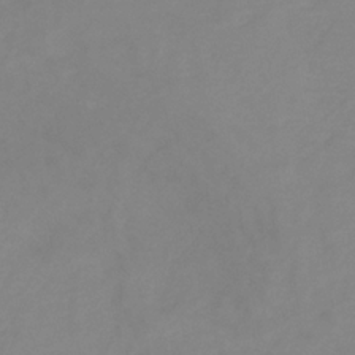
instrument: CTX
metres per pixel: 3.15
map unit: lHb
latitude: -31.3320
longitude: 66.6518
